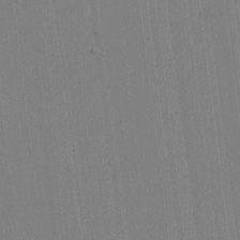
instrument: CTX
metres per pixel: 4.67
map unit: Htu
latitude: -6.9541
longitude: 176.4251
